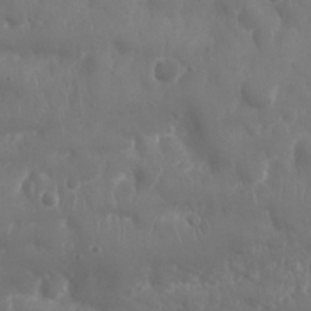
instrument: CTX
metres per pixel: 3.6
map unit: Nhu
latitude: 25.5182
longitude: -61.8205
